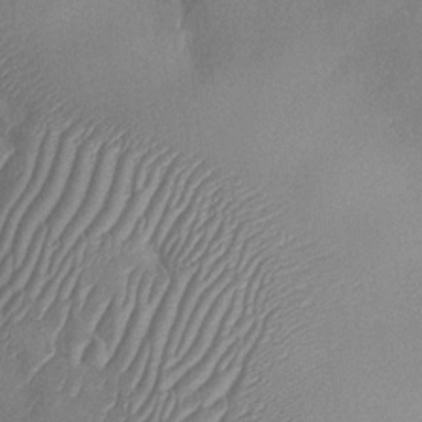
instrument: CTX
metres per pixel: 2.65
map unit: Nhu
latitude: -30.2172
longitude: -60.2522
